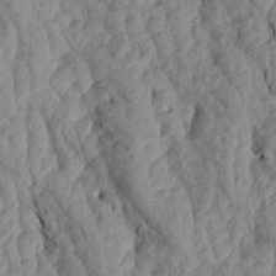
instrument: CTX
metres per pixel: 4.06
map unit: Aa
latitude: 18.9324
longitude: -146.2712
